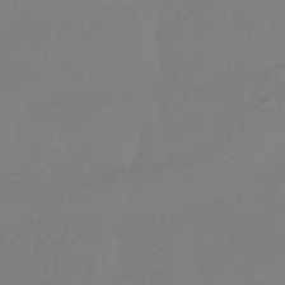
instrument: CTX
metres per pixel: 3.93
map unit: HNhu
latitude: -42.0472
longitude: 96.8786
